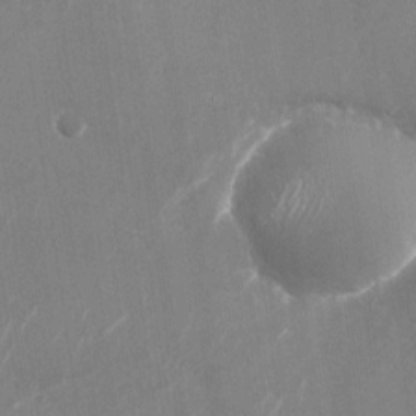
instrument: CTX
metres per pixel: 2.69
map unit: Nhu
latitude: -28.5574
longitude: -74.5546
